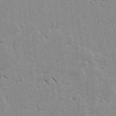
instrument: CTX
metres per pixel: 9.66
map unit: lAvf
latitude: -4.7652
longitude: -114.2711
